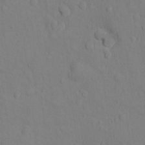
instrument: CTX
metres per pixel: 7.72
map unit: Ht
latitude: 10.9892
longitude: -33.4426
